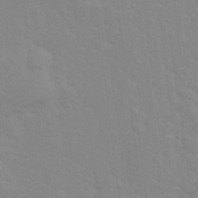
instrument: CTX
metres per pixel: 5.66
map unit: Ave
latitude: 13.1025
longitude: -134.0822
